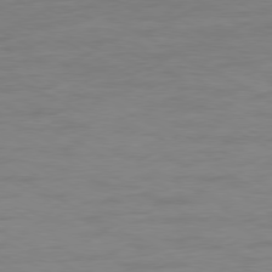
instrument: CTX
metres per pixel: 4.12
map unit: Ap
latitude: -80.3307
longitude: -102.1389
